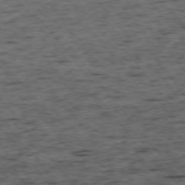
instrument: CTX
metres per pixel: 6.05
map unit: Ap
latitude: -75.2943
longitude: -90.8569
